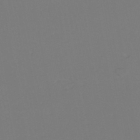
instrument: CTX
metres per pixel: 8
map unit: eHh
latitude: -44.5385
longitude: -29.0836
